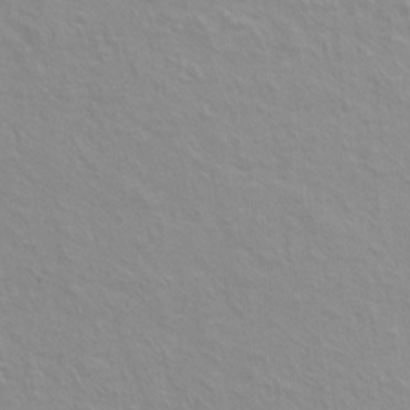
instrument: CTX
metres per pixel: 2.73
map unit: Hto
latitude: 7.7827
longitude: -31.2915
